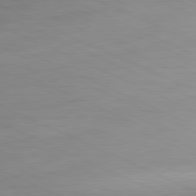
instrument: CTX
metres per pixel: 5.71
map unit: Ap
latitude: -82.1606
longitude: -76.9702
